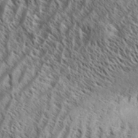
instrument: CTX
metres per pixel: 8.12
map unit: Aa
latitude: 33.7639
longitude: -138.1200
